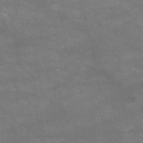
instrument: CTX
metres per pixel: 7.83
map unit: HNb
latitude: -53.1431
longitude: -41.5371
